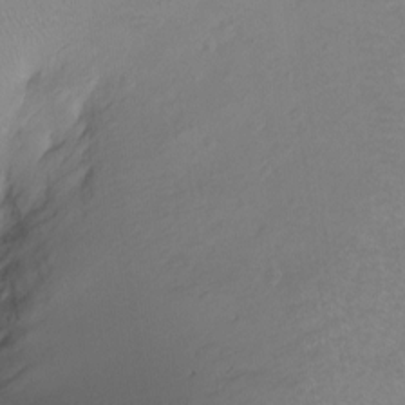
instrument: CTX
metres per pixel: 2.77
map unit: Ht
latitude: -8.0661
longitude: -36.6113
